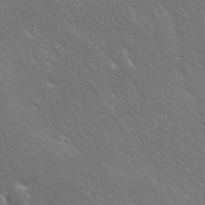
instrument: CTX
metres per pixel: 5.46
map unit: Ave
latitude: 19.9339
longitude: -137.8395
